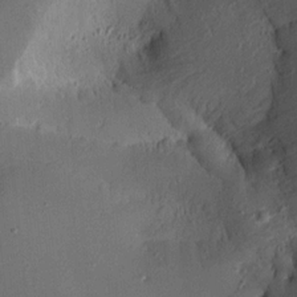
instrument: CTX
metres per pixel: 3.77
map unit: Aa
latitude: 14.7058
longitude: -141.0080
